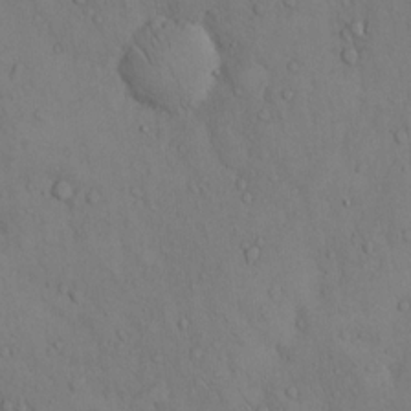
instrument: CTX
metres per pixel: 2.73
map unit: Hto
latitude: 13.9528
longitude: -61.5938
